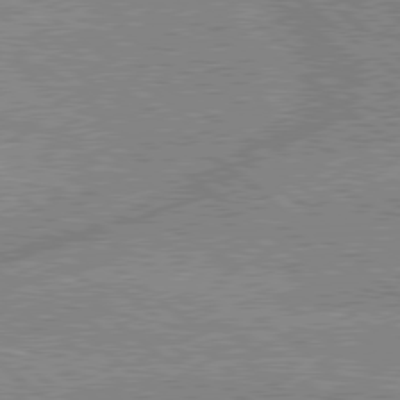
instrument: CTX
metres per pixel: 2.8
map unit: lApd
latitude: 78.9892
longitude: -156.0633
